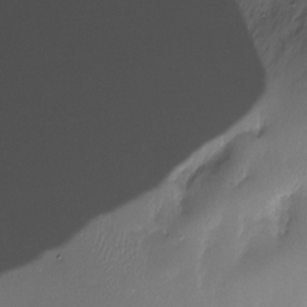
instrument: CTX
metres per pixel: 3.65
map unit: Nhu
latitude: -27.5210
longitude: -78.6302
